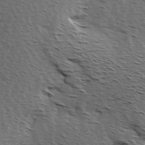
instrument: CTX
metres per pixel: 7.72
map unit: Hve
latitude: 2.2144
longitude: -123.2348
